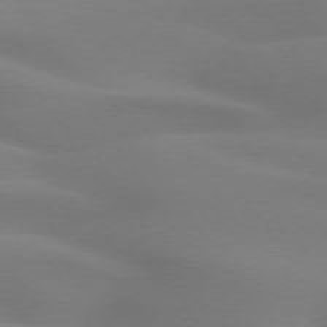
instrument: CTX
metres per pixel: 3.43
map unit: lApd
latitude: 73.8395
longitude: -48.2900
